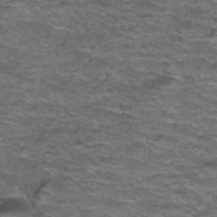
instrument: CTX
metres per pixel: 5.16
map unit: Hto
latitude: 38.1956
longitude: -42.6680
